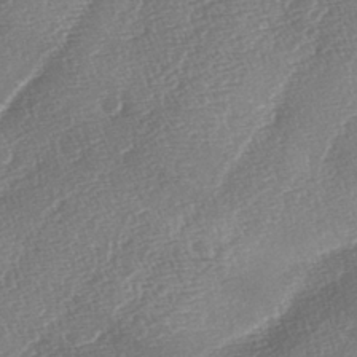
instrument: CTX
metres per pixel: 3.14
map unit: lAa
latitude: -4.6518
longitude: -129.9150
